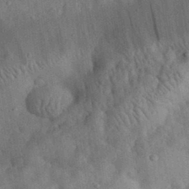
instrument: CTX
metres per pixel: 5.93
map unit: eHh
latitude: 31.2915
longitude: -76.8947
